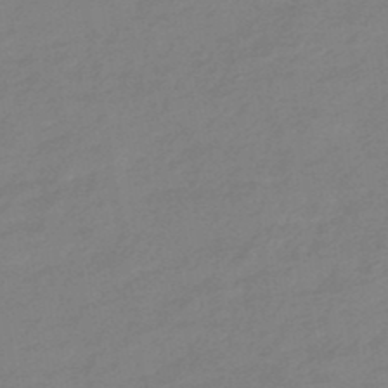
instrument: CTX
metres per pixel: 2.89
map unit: eHb
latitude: -45.7478
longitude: 89.7099
